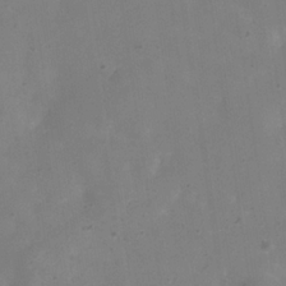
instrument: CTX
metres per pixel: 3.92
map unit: Hve
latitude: -32.2362
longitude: 93.8044
